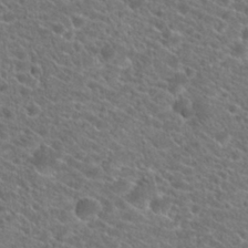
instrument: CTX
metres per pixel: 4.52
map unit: Hto
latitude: 20.6869
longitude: -38.8947
